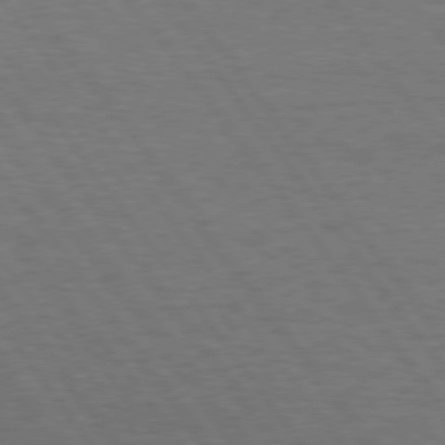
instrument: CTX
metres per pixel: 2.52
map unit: Hpe
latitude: 75.1592
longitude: -136.2523
